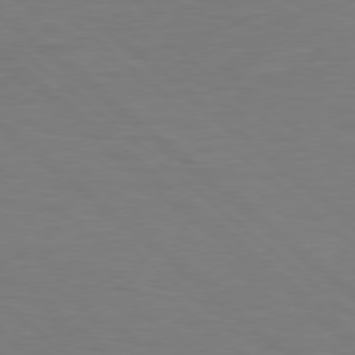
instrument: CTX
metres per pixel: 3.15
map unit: Hpe
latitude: 77.8583
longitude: -126.7057
